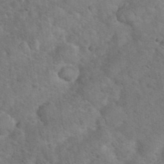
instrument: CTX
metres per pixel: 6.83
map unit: eHh
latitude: 36.6302
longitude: -64.5924
